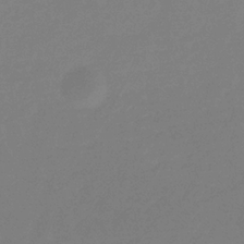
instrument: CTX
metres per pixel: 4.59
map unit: eHb
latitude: -30.9919
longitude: 72.6707
